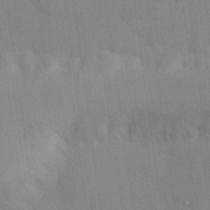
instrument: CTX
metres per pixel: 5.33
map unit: Hve
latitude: 26.2334
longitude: 151.1242
